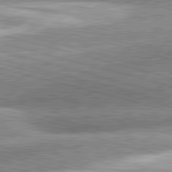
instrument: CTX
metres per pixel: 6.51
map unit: lApd
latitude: 81.4426
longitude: -163.4616
